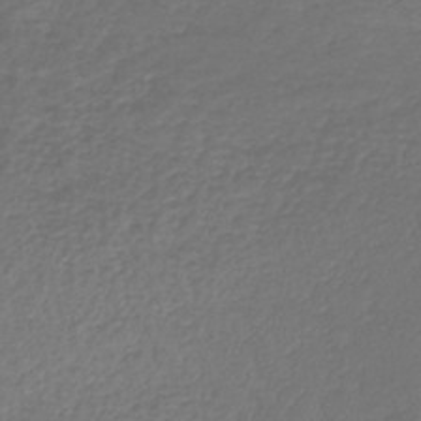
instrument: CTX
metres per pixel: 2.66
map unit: lHb
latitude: -42.1794
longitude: 72.5007
